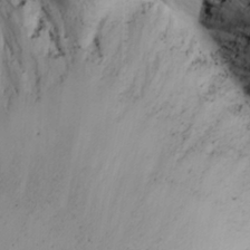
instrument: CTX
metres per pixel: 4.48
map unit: Ave
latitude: 9.0648
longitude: -105.6127
